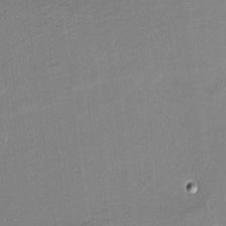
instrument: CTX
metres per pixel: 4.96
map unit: eHh
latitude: -2.7841
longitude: -81.9528
